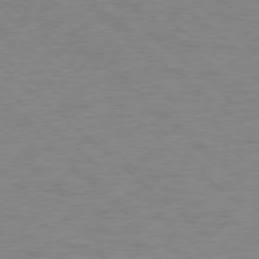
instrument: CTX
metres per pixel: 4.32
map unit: Ap
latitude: -78.5762
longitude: -68.5168
